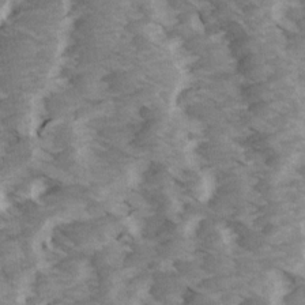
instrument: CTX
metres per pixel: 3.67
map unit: Ave
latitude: 14.5168
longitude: -103.4426
